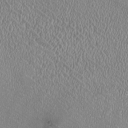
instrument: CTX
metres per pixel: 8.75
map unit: HNhu
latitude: -2.2172
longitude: -0.1389
